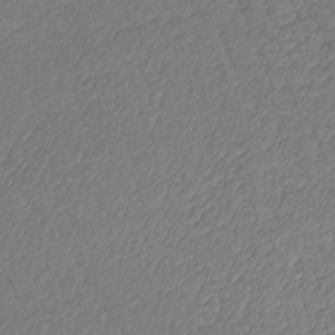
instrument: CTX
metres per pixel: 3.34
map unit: lHb
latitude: -38.2173
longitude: 69.6910
